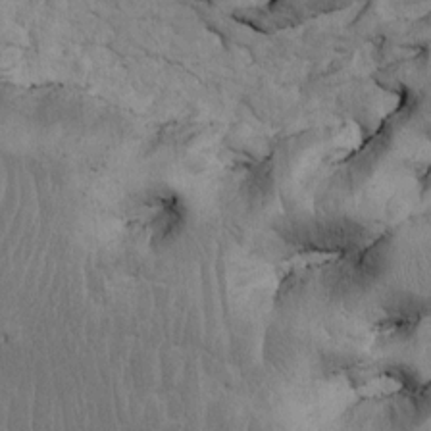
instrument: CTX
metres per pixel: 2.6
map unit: Htu
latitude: -5.4265
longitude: 156.6707
